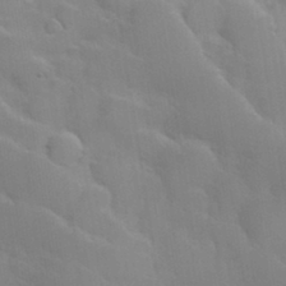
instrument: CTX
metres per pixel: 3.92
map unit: Hve
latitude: 31.0459
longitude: 151.0675
